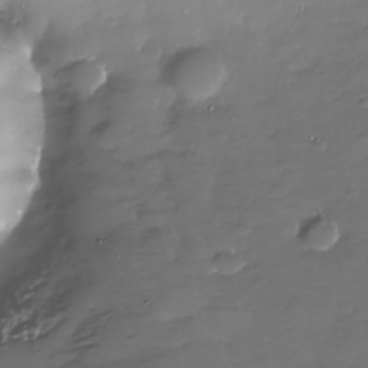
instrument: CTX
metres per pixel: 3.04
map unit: Nhe
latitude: -34.5007
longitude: -88.7058
